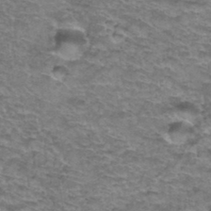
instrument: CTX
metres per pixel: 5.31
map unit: Hto
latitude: 37.1403
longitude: -42.6868
